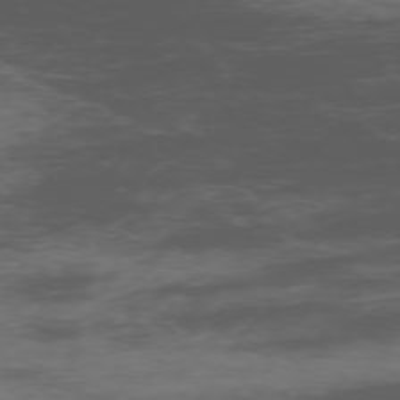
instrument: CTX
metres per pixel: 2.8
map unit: Ap
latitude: -76.9542
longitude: -66.9324
